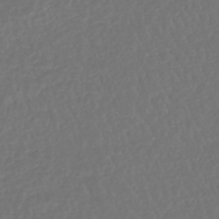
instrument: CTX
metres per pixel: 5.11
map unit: lHb
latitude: -43.4454
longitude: 65.1054
